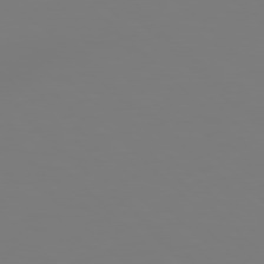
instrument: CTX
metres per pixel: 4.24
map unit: Hpe
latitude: 78.1389
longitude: 179.0486
